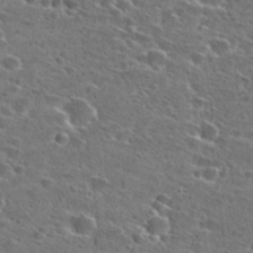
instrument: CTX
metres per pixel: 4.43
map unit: Hto
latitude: 26.7435
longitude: -46.7247
